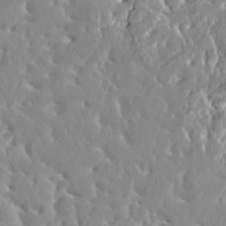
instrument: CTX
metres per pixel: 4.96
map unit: HNhu
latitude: 2.6112
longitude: 8.0850
